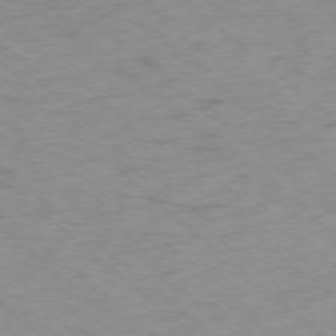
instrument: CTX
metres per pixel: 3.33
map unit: Ap
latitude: -77.4076
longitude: -77.0458
